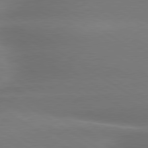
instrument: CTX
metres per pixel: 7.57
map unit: lApd
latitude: 79.7828
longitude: -135.4615
